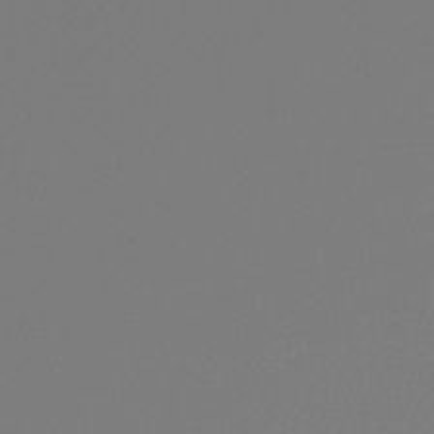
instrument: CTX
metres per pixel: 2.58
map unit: lHb
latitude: -46.3117
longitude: 75.7478
